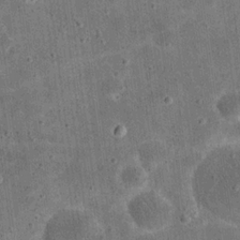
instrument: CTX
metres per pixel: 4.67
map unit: eHh
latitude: 21.0837
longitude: -63.5182
